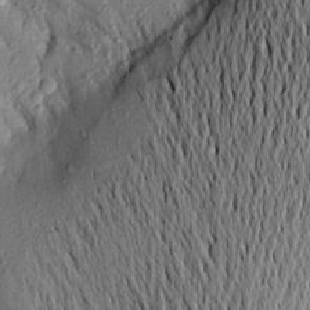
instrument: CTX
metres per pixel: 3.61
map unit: Aa
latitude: 16.5168
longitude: -147.1404
